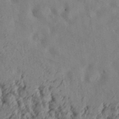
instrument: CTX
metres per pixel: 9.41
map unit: Aa
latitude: 32.4034
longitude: -134.7246
